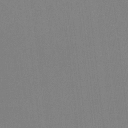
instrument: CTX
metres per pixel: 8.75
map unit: HNb
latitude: -35.1998
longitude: 54.4629
